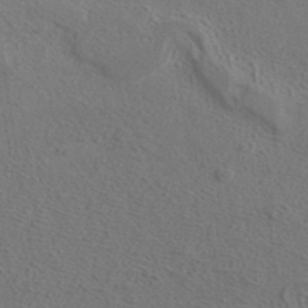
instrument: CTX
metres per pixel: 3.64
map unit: ANa
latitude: 37.3482
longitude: 19.2376
